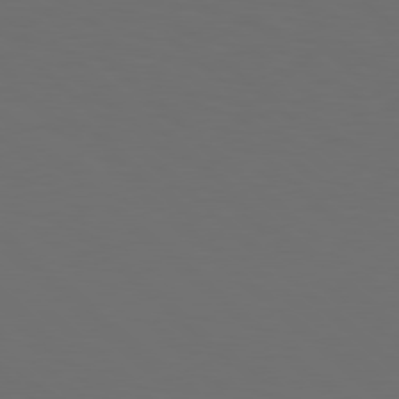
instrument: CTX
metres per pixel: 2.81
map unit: Hpe
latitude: 78.4979
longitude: -175.8017
